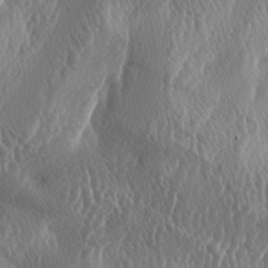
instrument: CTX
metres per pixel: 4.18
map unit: lAa
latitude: -6.1605
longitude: -128.9136
